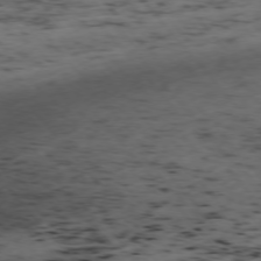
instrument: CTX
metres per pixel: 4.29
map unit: Ap
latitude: -76.0283
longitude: -61.2159
